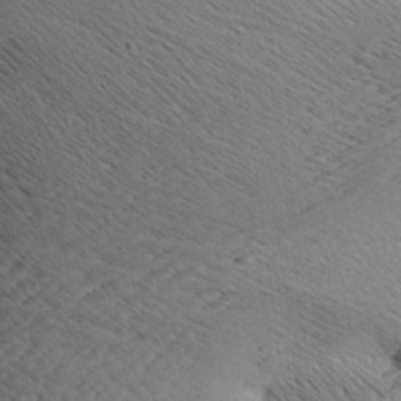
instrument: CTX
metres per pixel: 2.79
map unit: Aa
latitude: 7.9339
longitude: -141.1592
